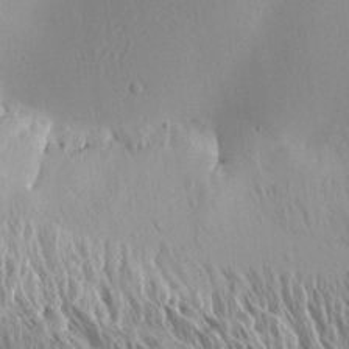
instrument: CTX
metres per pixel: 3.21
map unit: Aa
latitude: 12.7435
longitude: -142.0444
